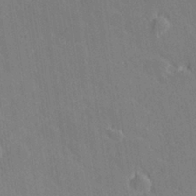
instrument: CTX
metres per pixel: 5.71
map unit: lHvf
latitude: 27.2159
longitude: 143.6343
